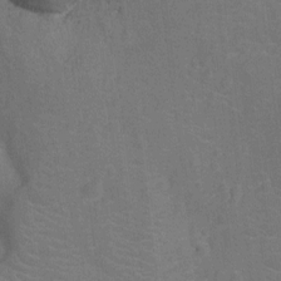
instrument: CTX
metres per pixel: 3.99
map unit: Ht
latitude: -12.8786
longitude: -25.2914
